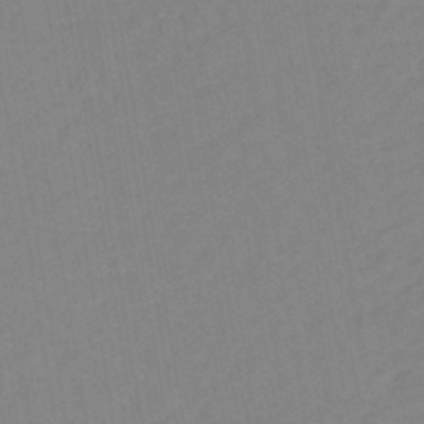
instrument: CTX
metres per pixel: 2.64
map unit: eHh
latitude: -42.8596
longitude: -31.7639
